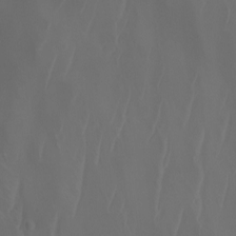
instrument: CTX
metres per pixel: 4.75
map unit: Nhu
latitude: -6.4818
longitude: -91.3293
